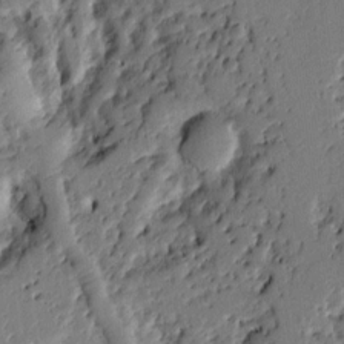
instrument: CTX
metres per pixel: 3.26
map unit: Ht
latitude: 8.9136
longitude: -77.7827
